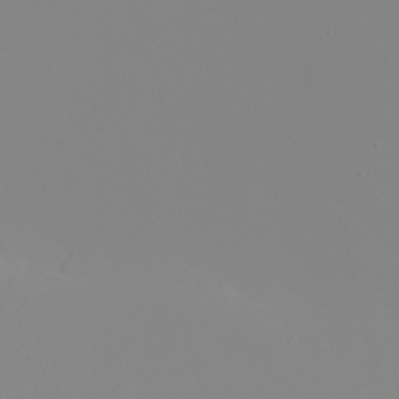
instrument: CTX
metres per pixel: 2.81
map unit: eHh
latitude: -5.5399
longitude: -85.2726
